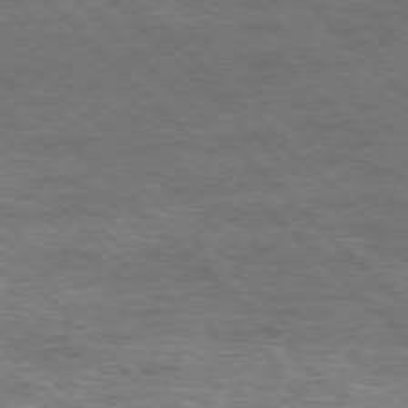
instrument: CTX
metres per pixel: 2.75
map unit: Hpe
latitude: -77.1620
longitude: -11.8017
